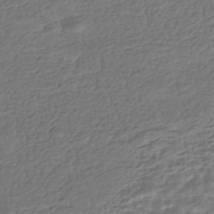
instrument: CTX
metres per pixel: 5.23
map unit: HNhu
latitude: -43.6343
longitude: 104.5951
